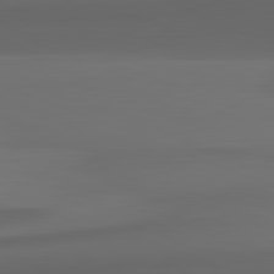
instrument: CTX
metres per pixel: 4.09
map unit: lApd
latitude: 82.1577
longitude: 143.3509
